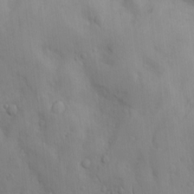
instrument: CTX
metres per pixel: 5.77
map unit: Htu
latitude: 3.6883
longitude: 152.0661
